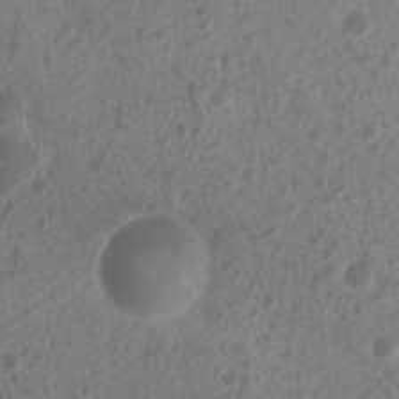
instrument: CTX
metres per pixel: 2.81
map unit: Nhu
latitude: 7.2915
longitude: -21.0080
